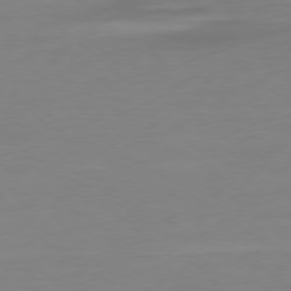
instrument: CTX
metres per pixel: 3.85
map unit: Ap
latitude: -78.5195
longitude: -67.4237
